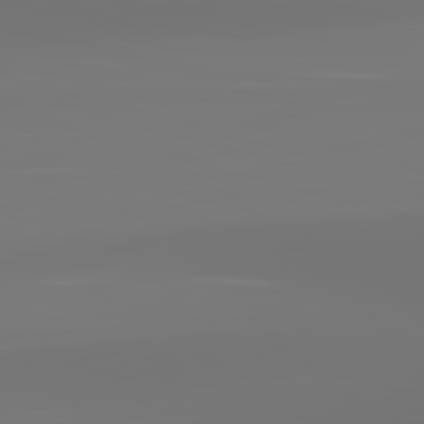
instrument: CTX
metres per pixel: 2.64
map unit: lApd
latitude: 83.4237
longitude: -131.7072
